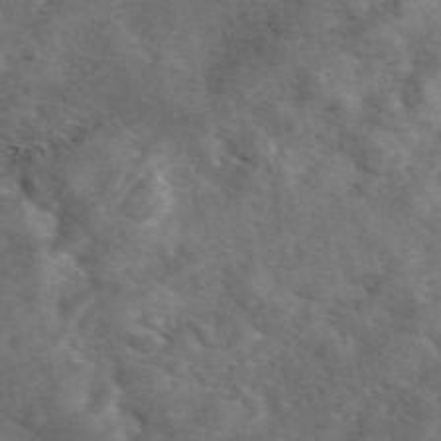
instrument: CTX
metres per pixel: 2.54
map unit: eAb
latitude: 46.7436
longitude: 128.0661
